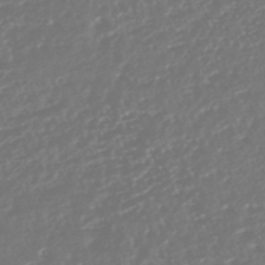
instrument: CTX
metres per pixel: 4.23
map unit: HNhu
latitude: -45.9367
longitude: 100.9163
